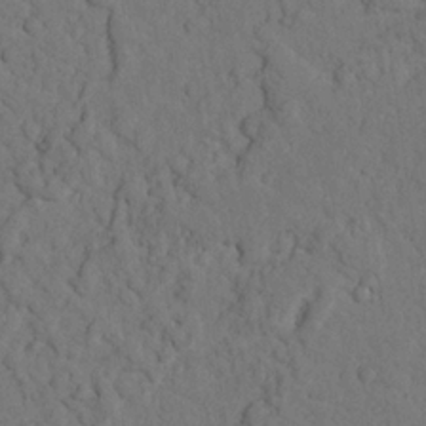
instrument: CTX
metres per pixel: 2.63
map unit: Nhu
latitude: 21.1970
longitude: -75.0081
